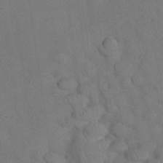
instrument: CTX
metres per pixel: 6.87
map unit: Nhu
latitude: 27.7072
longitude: -69.9906
